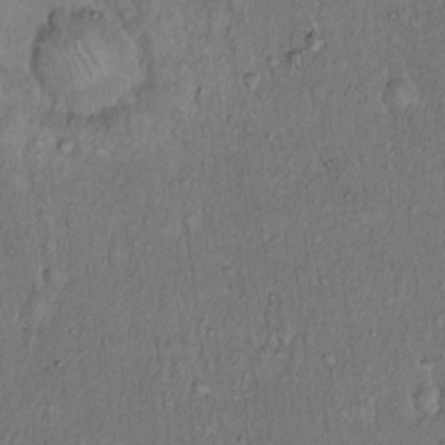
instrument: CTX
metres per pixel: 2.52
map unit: Hto
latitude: 14.4223
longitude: -57.2725
